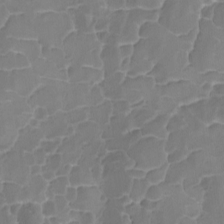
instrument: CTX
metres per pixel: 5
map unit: Ave
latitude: -8.3684
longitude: -122.4790
